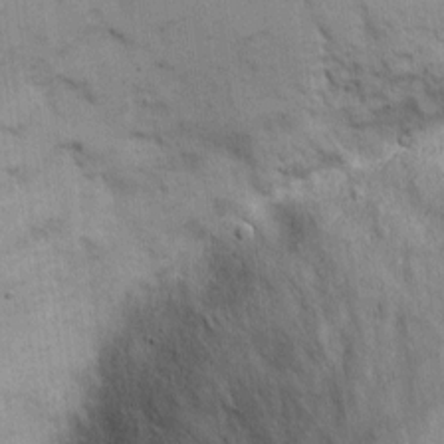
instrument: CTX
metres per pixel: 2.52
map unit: eHh
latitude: 6.7246
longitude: -65.3293
